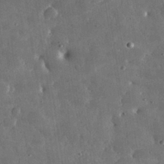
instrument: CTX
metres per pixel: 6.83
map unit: lHvf
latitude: 31.7639
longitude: -88.6680
